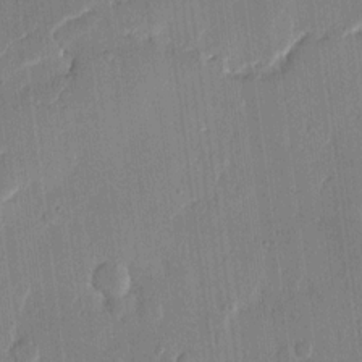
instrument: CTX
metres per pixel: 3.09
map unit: eHh
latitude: 13.7639
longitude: -69.4993
